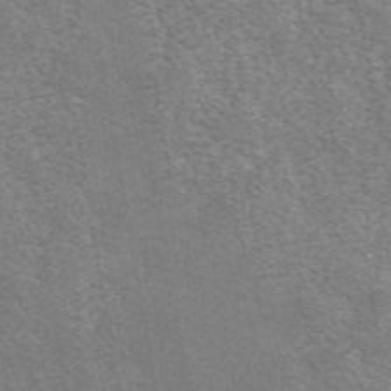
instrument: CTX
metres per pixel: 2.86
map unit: eAb
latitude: 41.9339
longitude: 105.8422
